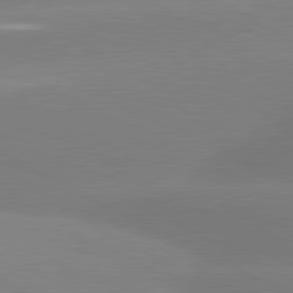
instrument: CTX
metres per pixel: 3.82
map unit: lApd
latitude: 80.8191
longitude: -151.3670
